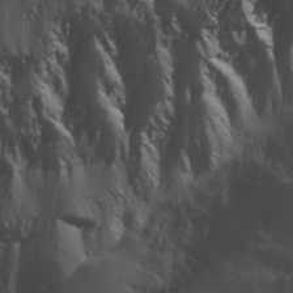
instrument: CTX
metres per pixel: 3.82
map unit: Ave
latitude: 23.1781
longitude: -131.5372
